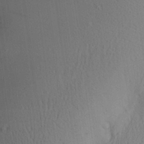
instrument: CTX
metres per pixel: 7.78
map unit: Aa
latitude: 25.2537
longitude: -136.2523
